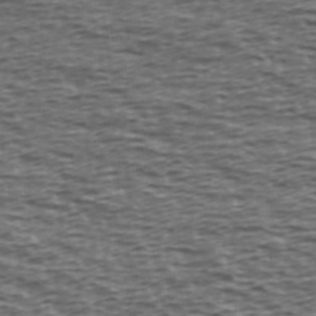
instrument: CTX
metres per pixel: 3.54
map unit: Ave
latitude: 39.8016
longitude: -113.0458
